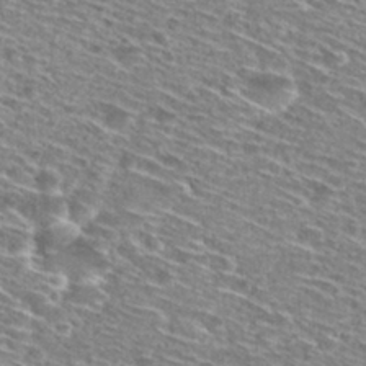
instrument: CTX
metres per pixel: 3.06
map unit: Hto
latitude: 28.7813
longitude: -46.7247
